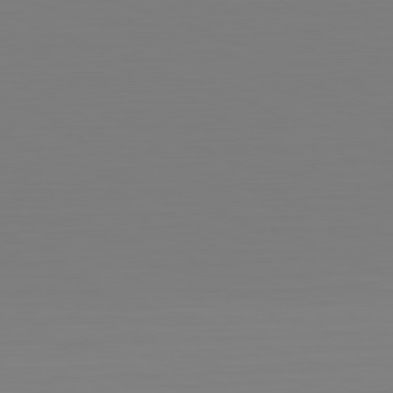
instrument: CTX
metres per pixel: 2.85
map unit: Hpe
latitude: -82.3306
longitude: 8.4440
